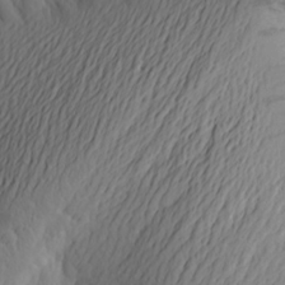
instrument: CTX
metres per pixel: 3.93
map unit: Aa
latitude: 24.6868
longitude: -146.0822
